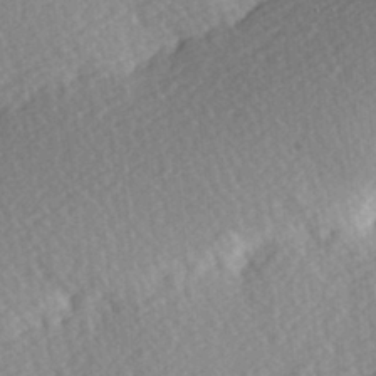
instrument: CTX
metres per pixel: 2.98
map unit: Hve
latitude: 2.9324
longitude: -123.9528
